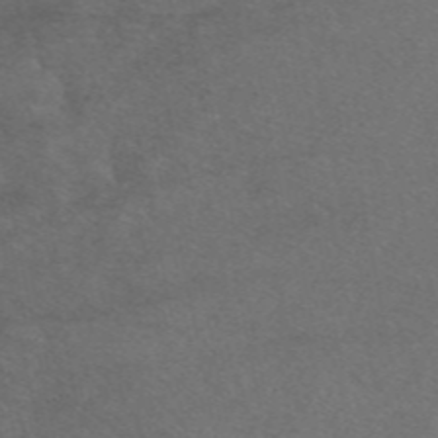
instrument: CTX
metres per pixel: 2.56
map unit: eAb
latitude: 48.3845
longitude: 108.7841
